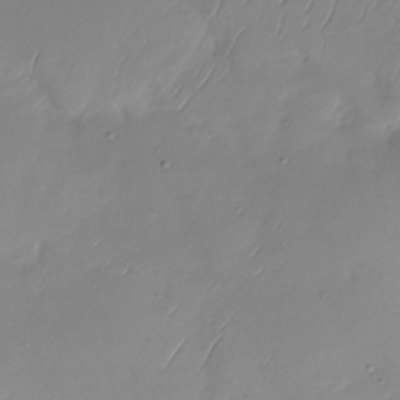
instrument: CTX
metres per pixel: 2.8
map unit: Nhu
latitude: -28.7085
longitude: -59.1025
